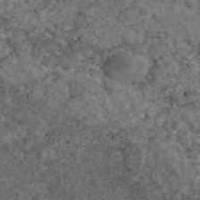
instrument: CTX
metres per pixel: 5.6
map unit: eAb
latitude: 47.2726
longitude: 117.8422
